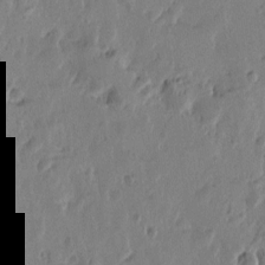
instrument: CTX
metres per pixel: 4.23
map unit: Htu
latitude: -1.8234
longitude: -177.6883
